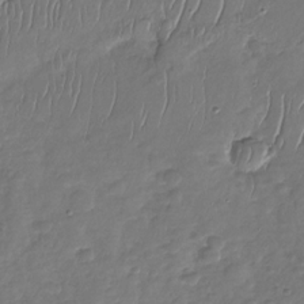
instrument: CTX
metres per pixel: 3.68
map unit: Nhu
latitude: -30.6707
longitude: -61.1214
